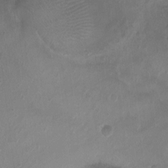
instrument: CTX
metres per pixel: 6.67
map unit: Ht
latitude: -11.9556
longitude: -21.0081
